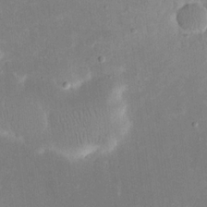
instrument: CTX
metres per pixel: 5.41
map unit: eHh
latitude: 19.8016
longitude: -70.0444
